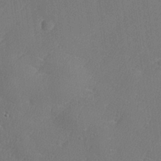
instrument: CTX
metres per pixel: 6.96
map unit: lHvf
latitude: 25.0269
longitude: 141.4832
